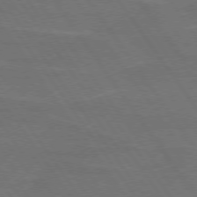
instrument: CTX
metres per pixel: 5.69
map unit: lApd
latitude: 74.7435
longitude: -56.7435
